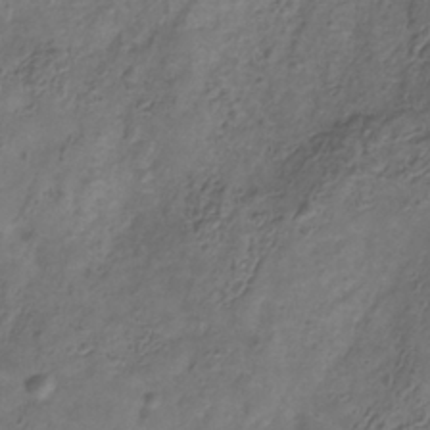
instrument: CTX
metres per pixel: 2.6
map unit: Hve
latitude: -33.6344
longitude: 90.8408
